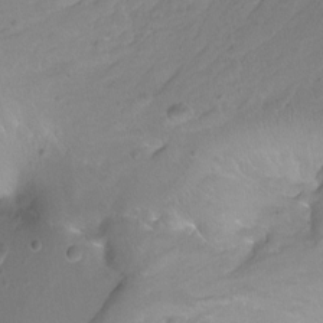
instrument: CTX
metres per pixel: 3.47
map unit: Ht
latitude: -13.2943
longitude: -43.9717
